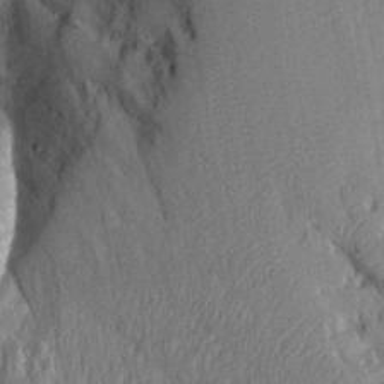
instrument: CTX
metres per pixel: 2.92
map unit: Aa
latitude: 14.3657
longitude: -144.6679
